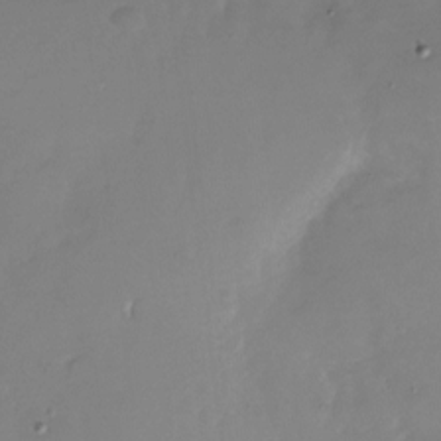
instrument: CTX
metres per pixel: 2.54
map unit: Nhu
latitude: -28.0472
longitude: -79.0270
